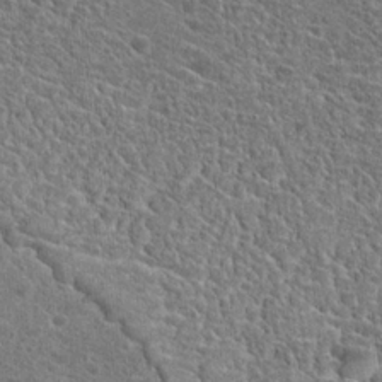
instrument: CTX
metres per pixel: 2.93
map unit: Hto
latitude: 19.4426
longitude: -37.1026
